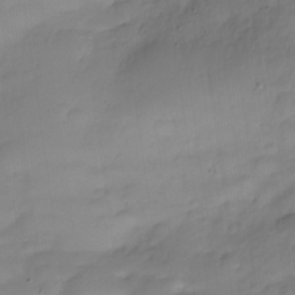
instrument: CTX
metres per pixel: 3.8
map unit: Nhe
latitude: -35.8800
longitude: -145.8583
